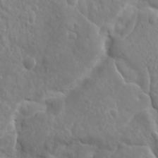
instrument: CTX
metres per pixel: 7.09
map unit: Ave
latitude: 18.1389
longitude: -133.3293
